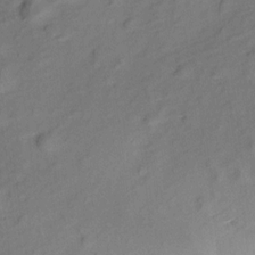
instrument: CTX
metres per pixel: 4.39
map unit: Aa
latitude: 9.8772
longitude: -140.4601
